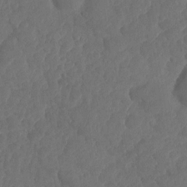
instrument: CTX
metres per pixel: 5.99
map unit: HNhu
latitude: -24.9353
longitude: 49.7100
